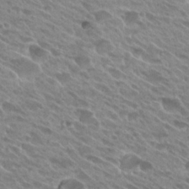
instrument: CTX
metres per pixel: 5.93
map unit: Hto
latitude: 25.6127
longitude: -40.6301
